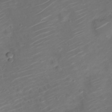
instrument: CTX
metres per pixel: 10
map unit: Nve
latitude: -20.5762
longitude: 105.8611
